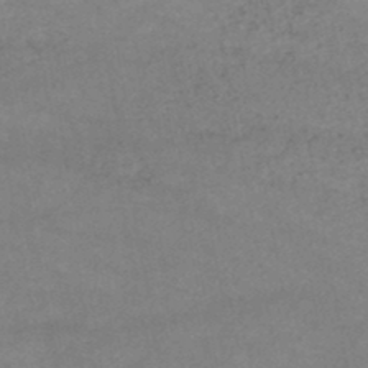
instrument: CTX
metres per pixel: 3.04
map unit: lHb
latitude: -46.5762
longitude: 62.1039
